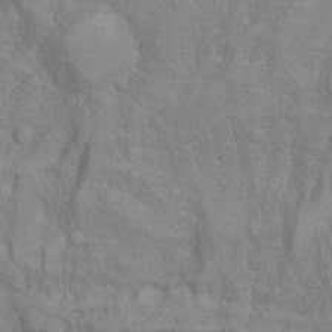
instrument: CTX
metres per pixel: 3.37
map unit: Nhu
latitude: -4.5007
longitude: -86.8947
